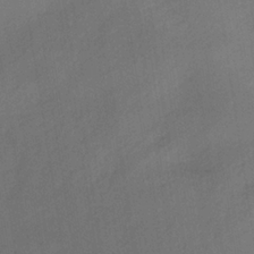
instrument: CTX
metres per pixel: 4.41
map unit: lHb
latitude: -34.1228
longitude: 66.7274
